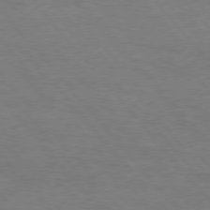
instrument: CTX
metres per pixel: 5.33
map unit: Hpe
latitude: 76.0255
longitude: -151.7449
